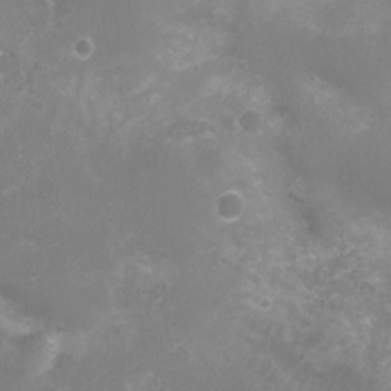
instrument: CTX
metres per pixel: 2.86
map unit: Nhu
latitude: 4.6301
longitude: -17.5749
